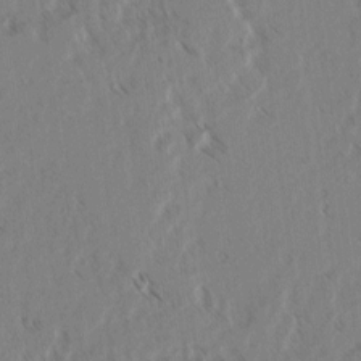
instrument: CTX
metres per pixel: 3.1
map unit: lAvf
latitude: 3.0647
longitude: -105.2537
